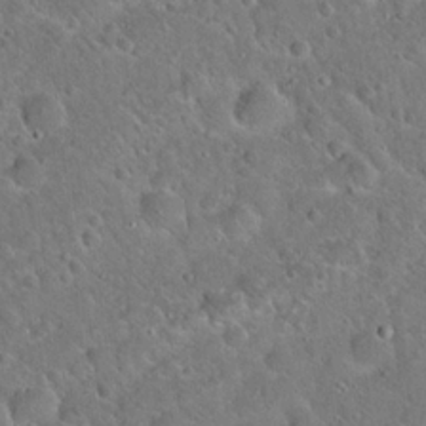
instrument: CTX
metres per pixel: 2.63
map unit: Hto
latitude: 20.2523
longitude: -50.3089
